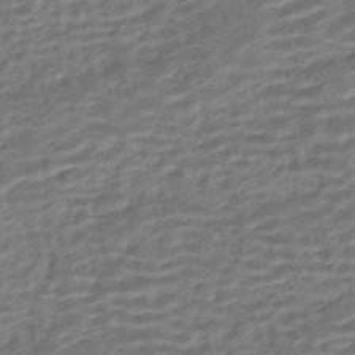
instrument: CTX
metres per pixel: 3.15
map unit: HNhu
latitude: -43.1809
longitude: 100.9541
